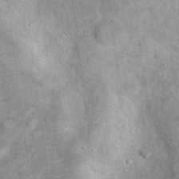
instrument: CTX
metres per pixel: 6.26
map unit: Nhu
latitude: 16.7057
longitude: -31.3104
